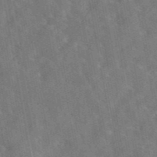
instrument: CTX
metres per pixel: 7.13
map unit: eAb
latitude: 45.1781
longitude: 116.4440
